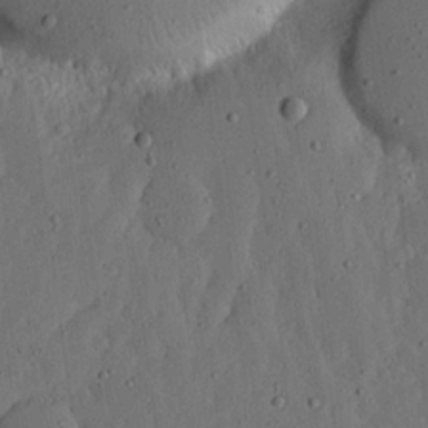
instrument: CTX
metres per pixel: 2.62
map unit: lHvf
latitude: 18.8569
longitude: -114.8191
